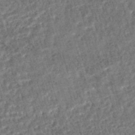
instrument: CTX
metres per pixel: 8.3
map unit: HNhu
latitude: -47.3887
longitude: 99.5210
